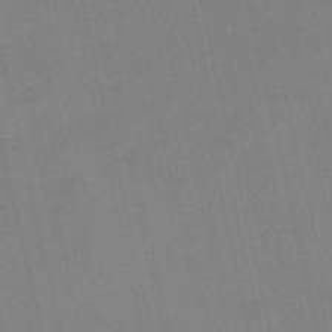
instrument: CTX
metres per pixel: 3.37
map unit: Nve
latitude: -58.3306
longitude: 50.6518
